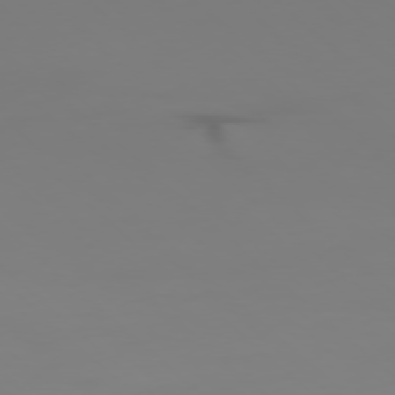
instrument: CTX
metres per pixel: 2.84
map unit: Ap
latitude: -77.7100
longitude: -62.9703
